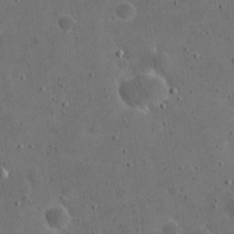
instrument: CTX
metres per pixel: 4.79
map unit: eHh
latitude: 21.1026
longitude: -65.6694
